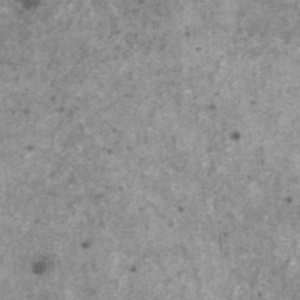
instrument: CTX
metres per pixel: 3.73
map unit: HNhu
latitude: 1.5371
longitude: 4.9163
